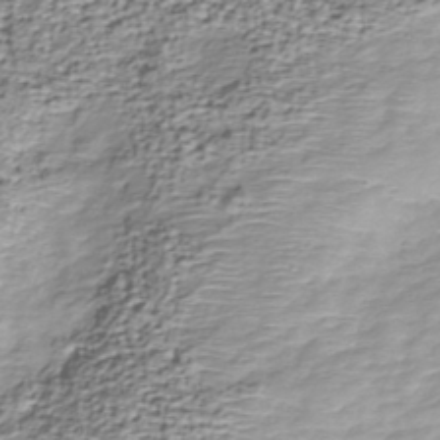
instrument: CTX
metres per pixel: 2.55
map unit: Nhu
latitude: -38.8786
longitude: -82.1011
